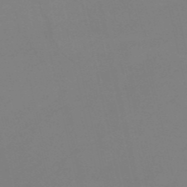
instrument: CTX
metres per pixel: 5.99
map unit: HNb
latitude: -51.1431
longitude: -46.4412
